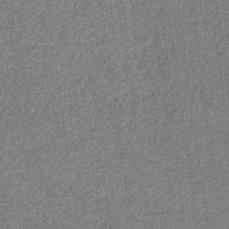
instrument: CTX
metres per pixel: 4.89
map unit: eHb
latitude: -31.7666
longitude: 67.7855
